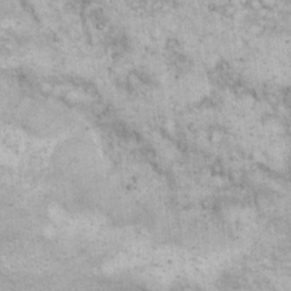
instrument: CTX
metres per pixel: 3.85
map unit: eHh
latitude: 17.1970
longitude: -63.2348
